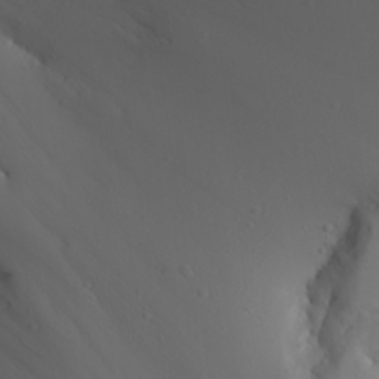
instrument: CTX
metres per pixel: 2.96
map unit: Aa
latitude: 24.2522
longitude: -127.2915
